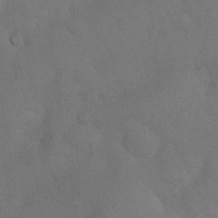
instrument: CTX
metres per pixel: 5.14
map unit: Nhu
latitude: 27.5371
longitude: -70.4790
